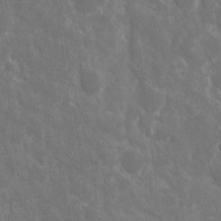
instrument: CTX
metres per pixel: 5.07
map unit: eHh
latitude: 7.6505
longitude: -69.9150
